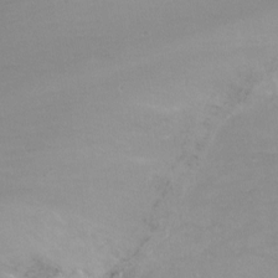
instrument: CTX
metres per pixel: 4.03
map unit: Ht
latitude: -13.2187
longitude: -43.9906
